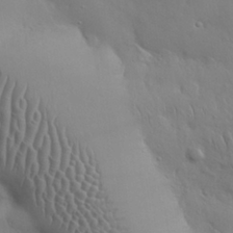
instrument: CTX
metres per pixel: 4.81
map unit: Nhu
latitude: 27.5749
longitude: -68.6113
